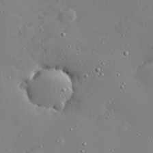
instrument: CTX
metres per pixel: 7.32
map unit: Hve
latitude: 26.1200
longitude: -92.5168
